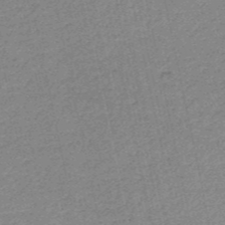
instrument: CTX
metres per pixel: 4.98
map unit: HNb
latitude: -53.1998
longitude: -39.8583
